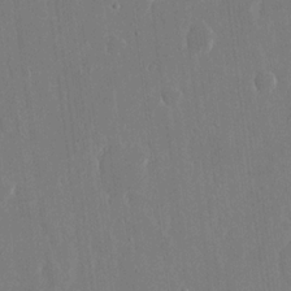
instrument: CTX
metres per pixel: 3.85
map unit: eHh
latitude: 15.4805
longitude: -71.0647
